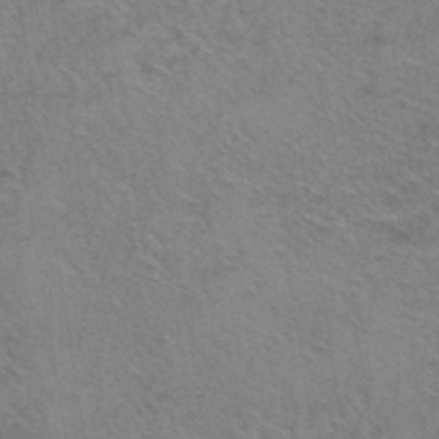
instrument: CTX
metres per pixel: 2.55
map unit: Hto
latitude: 36.8380
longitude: -46.0633
